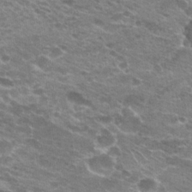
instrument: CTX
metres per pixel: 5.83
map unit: Hto
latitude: 22.6301
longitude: -41.1592
